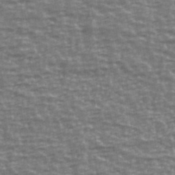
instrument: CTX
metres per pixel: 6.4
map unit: Ave
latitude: 40.6868
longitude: -113.7638
